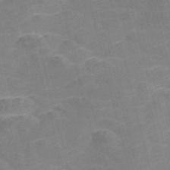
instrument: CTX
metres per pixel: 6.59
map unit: Nve
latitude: -57.4643
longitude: 54.7463
